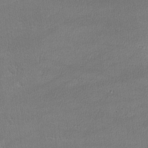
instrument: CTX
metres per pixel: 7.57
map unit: lHvf
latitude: -11.5777
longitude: -101.0459
